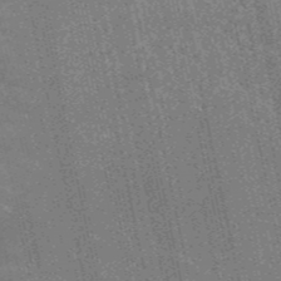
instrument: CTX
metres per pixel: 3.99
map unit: HNb
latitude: -53.9367
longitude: -38.3467
